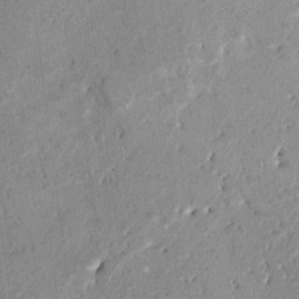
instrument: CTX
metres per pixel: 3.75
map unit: HNhu
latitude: 10.6869
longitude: 9.1620
